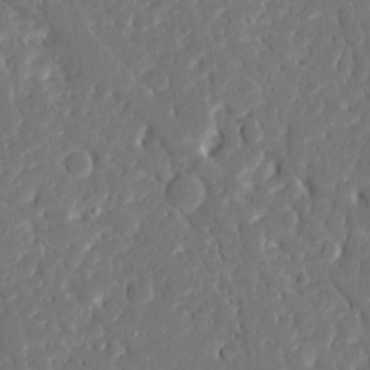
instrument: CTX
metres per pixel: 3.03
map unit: Ave
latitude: 16.2900
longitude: -140.2144
